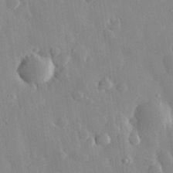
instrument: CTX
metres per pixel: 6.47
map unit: eHh
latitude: 29.6316
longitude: -79.5182
